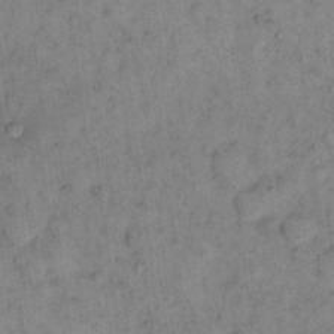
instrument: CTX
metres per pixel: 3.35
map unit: eHh
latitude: 15.4427
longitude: -65.1214
